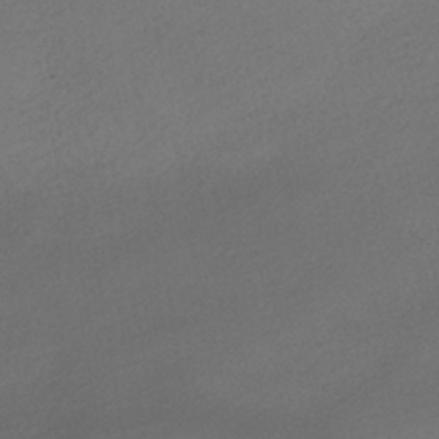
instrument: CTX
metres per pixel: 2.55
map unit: HNhu
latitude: -40.1983
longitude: 95.5210
